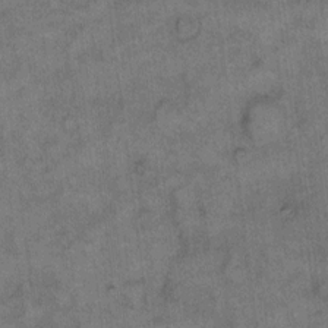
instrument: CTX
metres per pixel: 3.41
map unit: eHh
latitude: 9.7261
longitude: -63.7072
